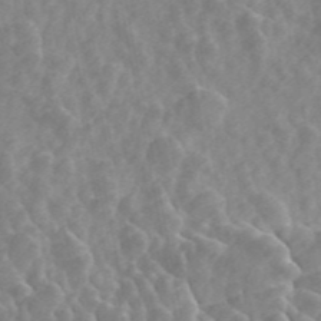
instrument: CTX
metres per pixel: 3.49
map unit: ANa
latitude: 45.3104
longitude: 23.1809
